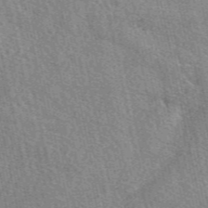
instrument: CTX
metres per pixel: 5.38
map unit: eAb
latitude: 50.3467
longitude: 114.3306
